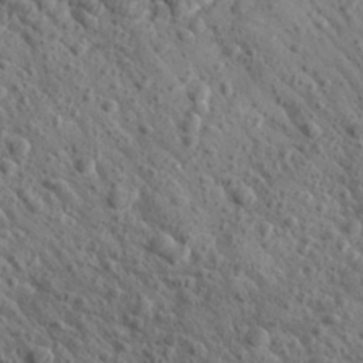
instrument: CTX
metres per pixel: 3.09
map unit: Aa
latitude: 27.6694
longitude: -142.3090
